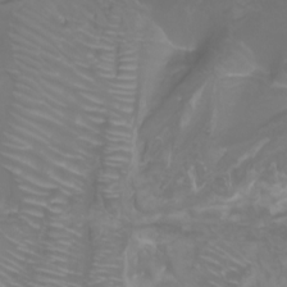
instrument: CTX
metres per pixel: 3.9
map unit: Nhu
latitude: -7.8044
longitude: -83.7638
